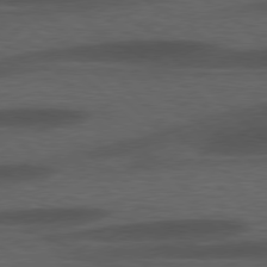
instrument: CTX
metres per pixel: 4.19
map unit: lApd
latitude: 77.9339
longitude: -57.0836
